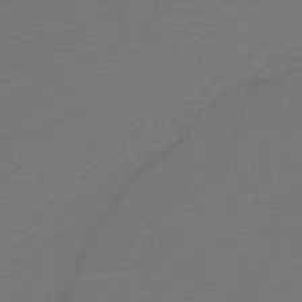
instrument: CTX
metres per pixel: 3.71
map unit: lHb
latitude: -43.5210
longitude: 52.8597
